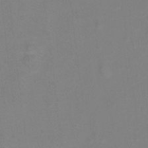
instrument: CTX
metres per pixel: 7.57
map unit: Hto
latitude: -11.4266
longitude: -40.0633
